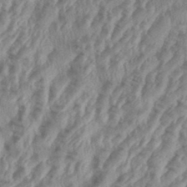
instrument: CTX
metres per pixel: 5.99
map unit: eHh
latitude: 36.1767
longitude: -137.4049
